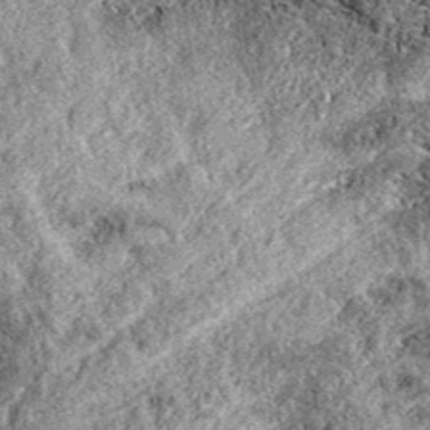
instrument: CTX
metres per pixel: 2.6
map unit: eAb
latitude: 38.9325
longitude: 111.4454
